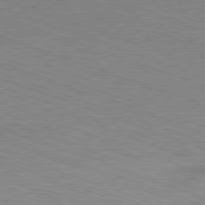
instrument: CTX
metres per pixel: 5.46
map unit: Ap
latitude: -81.2754
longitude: -73.6316
